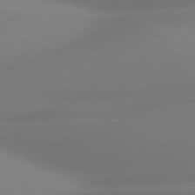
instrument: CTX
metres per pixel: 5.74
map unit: lApd
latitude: 80.2711
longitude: -164.0822
